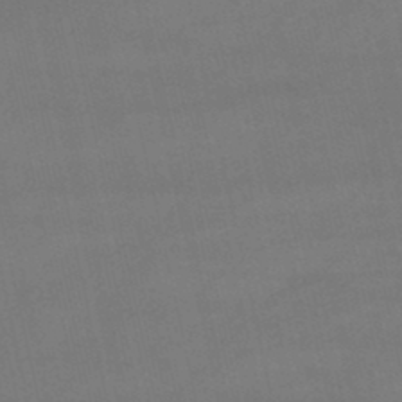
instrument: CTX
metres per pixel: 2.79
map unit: lHb
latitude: -47.1431
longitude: 70.4818
